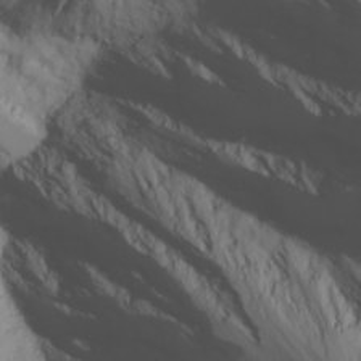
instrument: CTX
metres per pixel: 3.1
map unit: Ave
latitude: 16.8758
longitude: -129.1970
